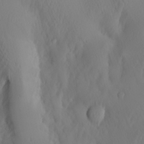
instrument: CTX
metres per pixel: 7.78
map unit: Hve
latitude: 14.2901
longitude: -91.4049
